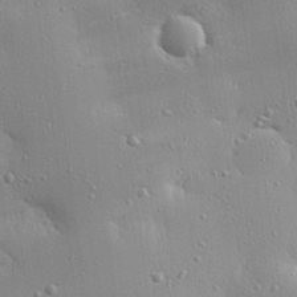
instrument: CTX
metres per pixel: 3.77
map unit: eHh
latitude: 24.9891
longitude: -89.3860
